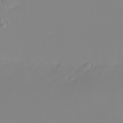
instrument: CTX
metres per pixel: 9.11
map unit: eHh
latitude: -5.6722
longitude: -85.8961
